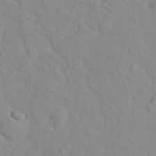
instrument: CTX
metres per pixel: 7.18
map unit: Hto
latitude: 16.9703
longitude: -36.4223
